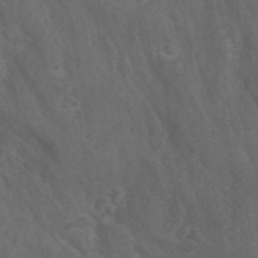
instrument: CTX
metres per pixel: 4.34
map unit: ANa
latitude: 45.5560
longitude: 26.9163
